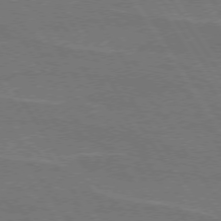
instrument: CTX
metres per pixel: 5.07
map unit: lApd
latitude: 74.3278
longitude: -56.0444
